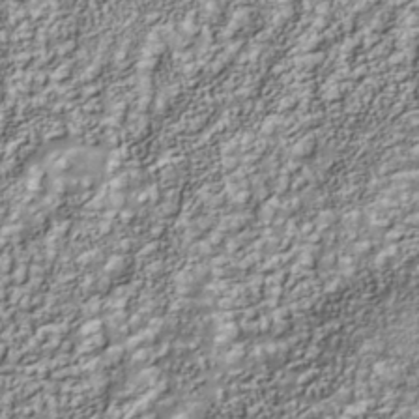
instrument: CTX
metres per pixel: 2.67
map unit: Nhu
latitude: -40.6896
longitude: -83.9906
